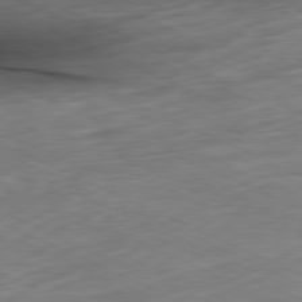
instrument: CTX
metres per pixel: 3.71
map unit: Ap
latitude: -81.4077
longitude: -83.9528
